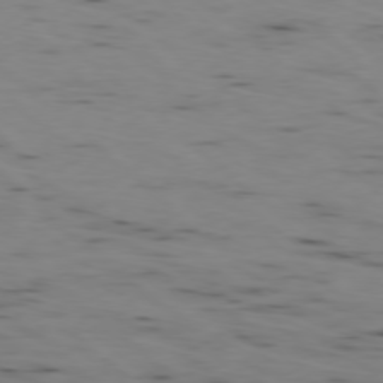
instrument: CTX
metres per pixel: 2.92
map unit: Ap
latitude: -78.2361
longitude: -74.7813
